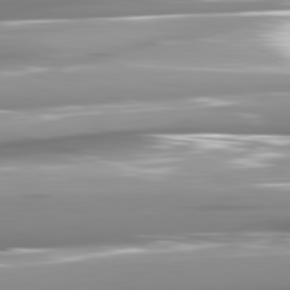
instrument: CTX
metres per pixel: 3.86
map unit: lApd
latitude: 81.6316
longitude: -145.7449
